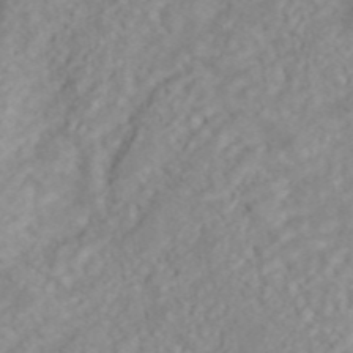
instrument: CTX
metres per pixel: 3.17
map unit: ANa
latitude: 44.6490
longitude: 22.5763
